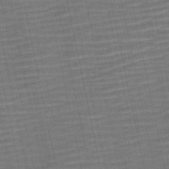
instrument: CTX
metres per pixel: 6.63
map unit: HNb
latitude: -51.8800
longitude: -47.3482
